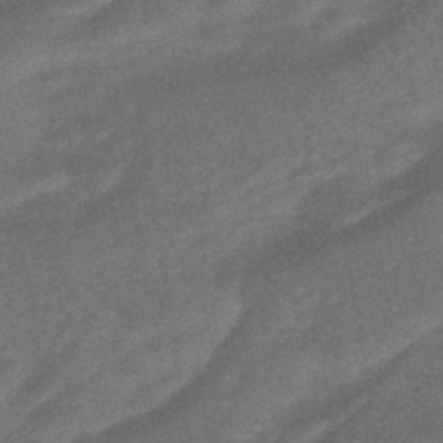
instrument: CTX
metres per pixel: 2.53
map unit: HNhu
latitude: -45.6911
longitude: 91.1620
